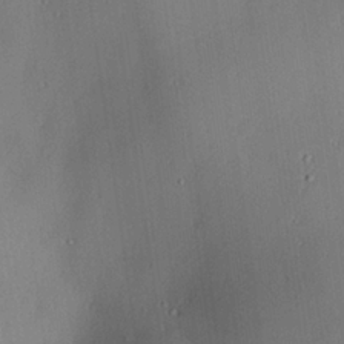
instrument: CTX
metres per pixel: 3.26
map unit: lAvf
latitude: 25.1592
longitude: -112.2900
